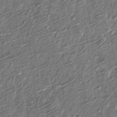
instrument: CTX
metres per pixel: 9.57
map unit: Nhu
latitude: -12.7085
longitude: -21.9717
